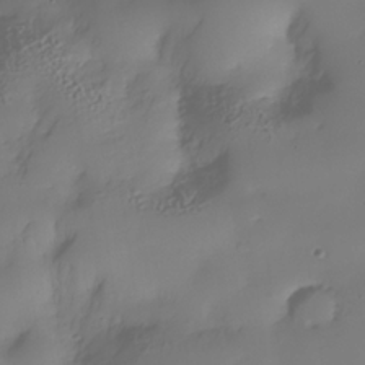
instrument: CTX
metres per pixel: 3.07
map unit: Nhe
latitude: -34.9353
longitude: -143.0459
